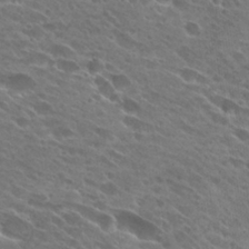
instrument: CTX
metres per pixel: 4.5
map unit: Hto
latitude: 26.9325
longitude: -42.2901
